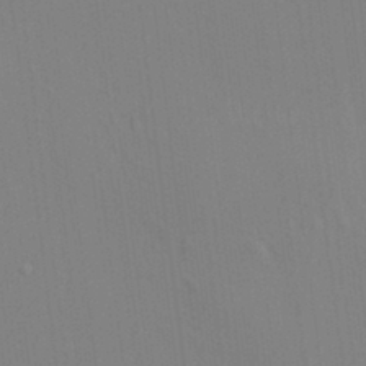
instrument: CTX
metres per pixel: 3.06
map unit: HNhu
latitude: 7.5182
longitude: 14.1984
